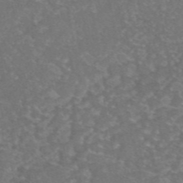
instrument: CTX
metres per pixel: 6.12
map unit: eAb
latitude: 47.0270
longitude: 115.3509
